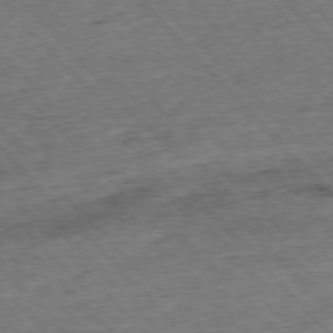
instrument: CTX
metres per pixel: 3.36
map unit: Hpe
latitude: -76.8219
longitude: -16.1011
